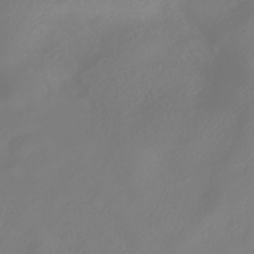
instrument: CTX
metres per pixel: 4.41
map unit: HNhu
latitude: -40.3873
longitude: 100.5762
